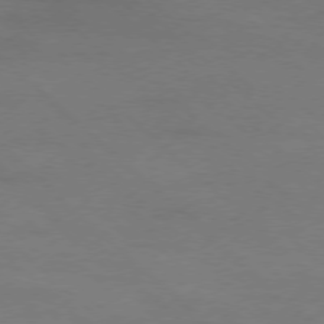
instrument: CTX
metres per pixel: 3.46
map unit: Ap
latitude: -77.9556
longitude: -68.4790
